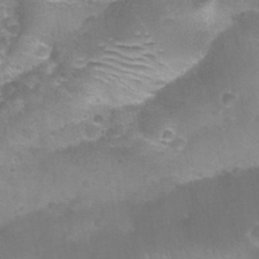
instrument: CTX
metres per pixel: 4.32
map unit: Nhu
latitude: 27.3293
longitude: -54.8758
